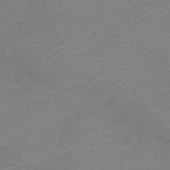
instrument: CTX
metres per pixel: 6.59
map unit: Nve
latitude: -21.1998
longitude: 106.1228
